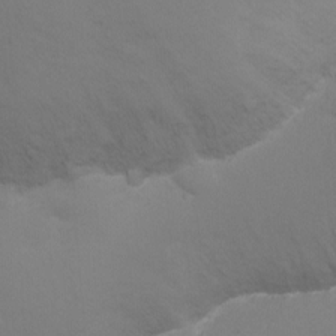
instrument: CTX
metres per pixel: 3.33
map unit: Nhu
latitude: -11.6722
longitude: -37.8395
